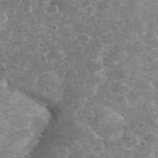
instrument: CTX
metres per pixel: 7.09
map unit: eHh
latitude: 34.9702
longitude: -62.4979
